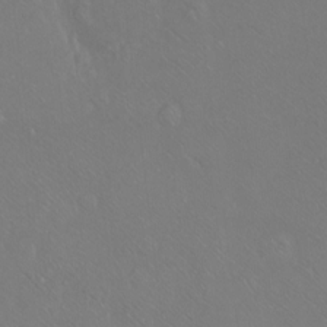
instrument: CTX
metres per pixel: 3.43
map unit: Ht
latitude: -7.3131
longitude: -37.2537
